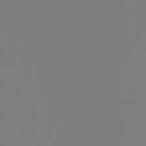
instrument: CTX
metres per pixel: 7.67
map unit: Ht
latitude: -4.1605
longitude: -60.8947
